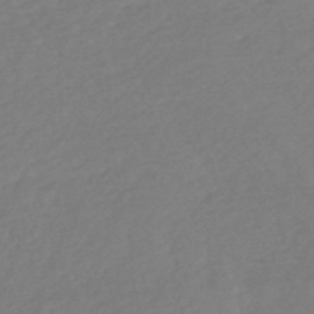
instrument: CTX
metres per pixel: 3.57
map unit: HNb
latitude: -48.5952
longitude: 57.9745
